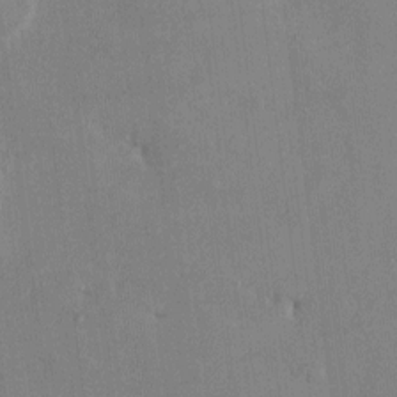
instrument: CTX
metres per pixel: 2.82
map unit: HNhu
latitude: 0.6490
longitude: -5.4804
